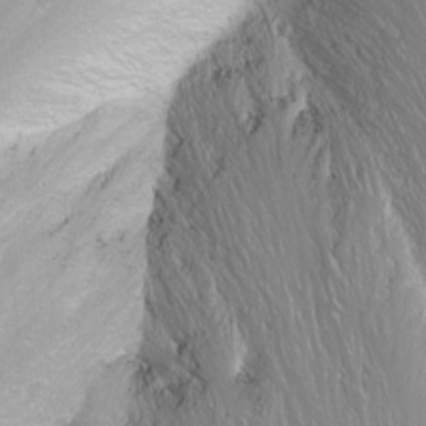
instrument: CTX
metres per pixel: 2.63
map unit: Nhu
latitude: -11.1053
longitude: -65.7450
